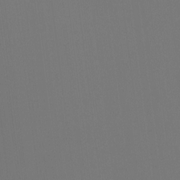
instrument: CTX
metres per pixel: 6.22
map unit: Htu
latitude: -13.8611
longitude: -48.4412
